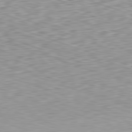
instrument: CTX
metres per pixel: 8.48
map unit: Hpe
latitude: -82.5574
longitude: 5.7855
